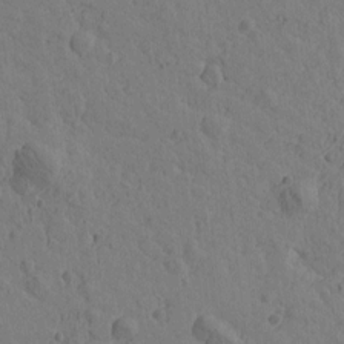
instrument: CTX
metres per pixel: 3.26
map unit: Htu
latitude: -0.5763
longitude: -175.6316
